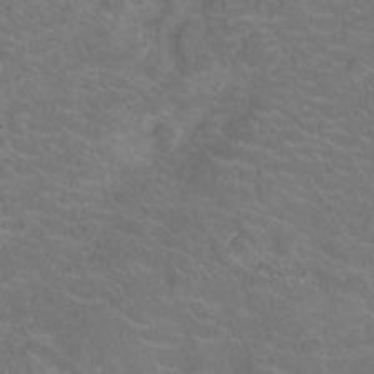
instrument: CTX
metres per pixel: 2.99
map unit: Ht
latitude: -5.5399
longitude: -19.0080
